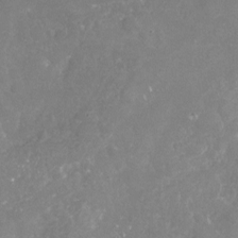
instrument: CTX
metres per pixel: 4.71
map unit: Nhu
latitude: -18.0850
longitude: -57.9150
